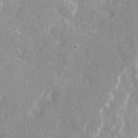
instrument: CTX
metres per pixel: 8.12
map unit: Ave
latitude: 21.2915
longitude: -130.7058
